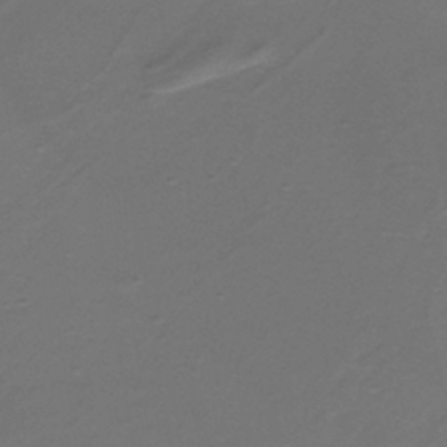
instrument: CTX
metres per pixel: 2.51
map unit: HNb
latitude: -36.7463
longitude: 53.5966
